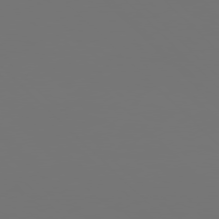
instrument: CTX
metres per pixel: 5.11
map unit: Hpe
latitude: 76.7813
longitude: -164.9136
